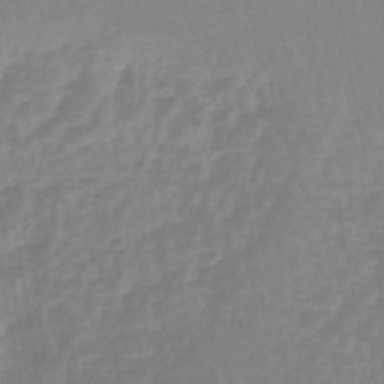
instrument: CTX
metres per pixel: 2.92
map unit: lHb
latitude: -45.1431
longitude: 66.0094
